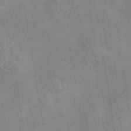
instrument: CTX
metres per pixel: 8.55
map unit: eAb
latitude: 45.2537
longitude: 109.6722
